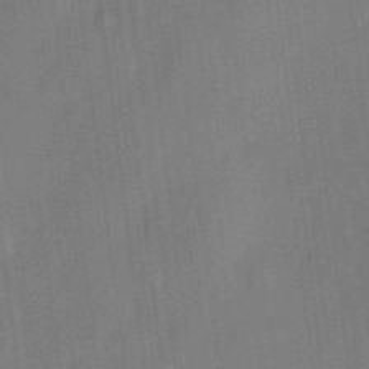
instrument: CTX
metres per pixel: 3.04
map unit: eHh
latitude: 4.0633
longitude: -74.0633
